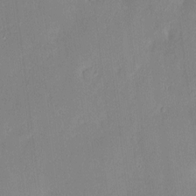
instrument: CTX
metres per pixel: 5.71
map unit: HNhu
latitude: 4.4223
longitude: 10.8786
